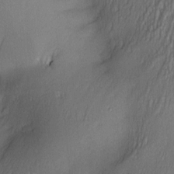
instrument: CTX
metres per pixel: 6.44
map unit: Nve
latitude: -23.2943
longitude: -137.9150
